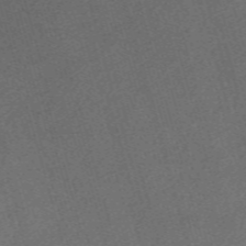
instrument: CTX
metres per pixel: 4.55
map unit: Nve
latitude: -59.5210
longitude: 65.2943
